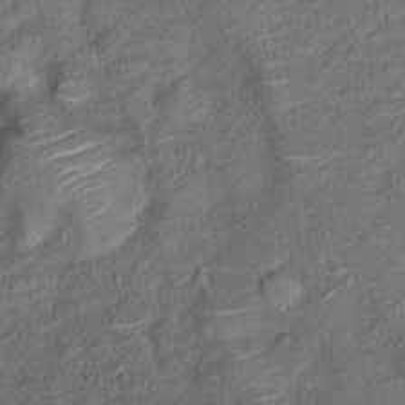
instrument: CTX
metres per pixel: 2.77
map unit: Ht
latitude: 10.5168
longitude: -39.8016
